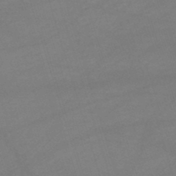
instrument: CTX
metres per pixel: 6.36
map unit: lHb
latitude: -46.8975
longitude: 63.4076
